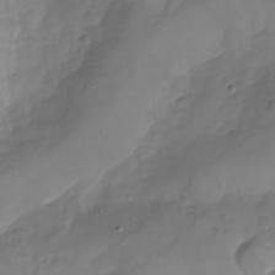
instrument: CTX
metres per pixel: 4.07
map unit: Nhu
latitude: -23.9178
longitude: -57.0269
